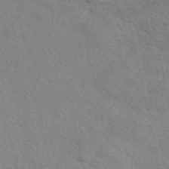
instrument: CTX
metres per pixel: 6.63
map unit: eAb
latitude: 50.3656
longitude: 120.2172
